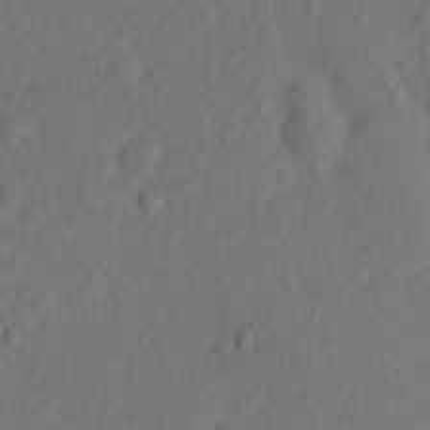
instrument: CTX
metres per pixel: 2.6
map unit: Hto
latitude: 13.7072
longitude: -29.4048
